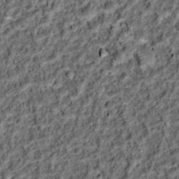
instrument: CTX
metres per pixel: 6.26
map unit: Hto
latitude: 15.3293
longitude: -35.8772
